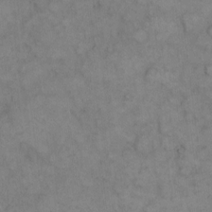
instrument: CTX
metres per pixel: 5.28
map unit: eHh
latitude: 8.5357
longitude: -63.1215
